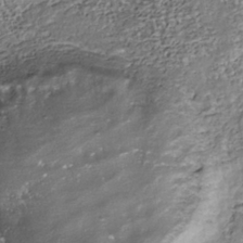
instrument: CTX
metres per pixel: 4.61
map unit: Nhu
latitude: -38.4251
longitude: -81.0647
